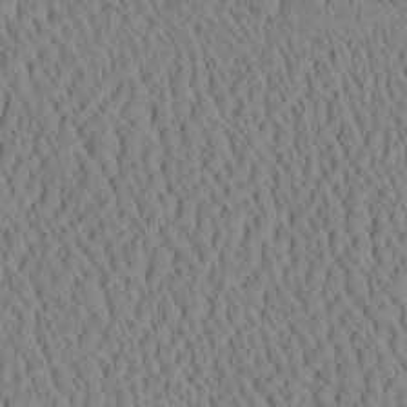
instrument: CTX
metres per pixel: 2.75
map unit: eHh
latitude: -3.4454
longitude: 15.3888
